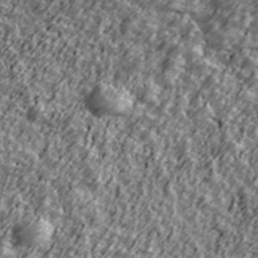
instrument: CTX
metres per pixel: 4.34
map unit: Ave
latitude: 42.2712
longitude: -113.4615
